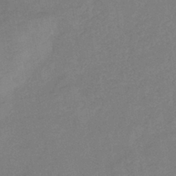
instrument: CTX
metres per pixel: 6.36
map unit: eHb
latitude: -41.0675
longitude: 79.5777
